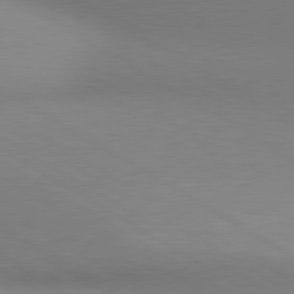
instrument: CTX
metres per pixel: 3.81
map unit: lApd
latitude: 80.4034
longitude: 130.8975
